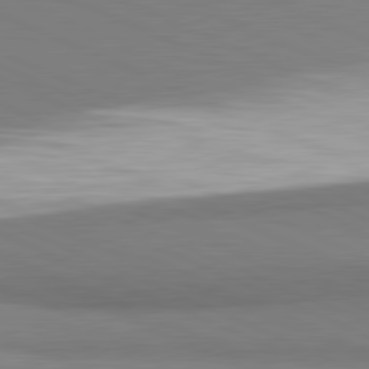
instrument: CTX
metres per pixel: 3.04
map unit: lApd
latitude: 81.6316
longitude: 161.3699
